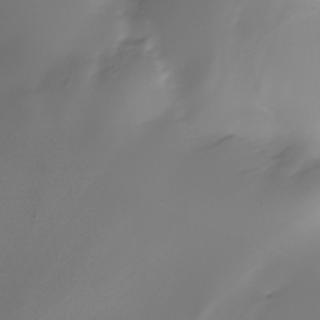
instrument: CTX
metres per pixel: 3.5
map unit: Nhe
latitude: -34.6896
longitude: -144.7813
